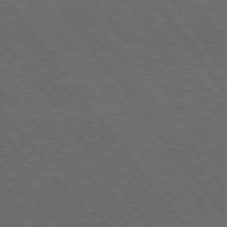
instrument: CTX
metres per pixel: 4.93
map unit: Hpe
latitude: 74.9136
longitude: -141.4615
